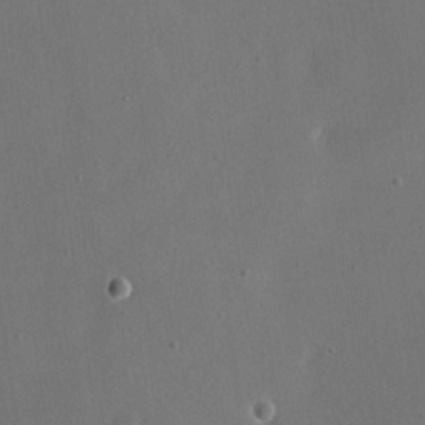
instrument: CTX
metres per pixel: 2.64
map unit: eHh
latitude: 19.2159
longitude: -68.6302
